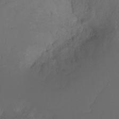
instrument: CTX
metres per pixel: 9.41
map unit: Ht
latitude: -7.5588
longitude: -30.2901
